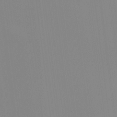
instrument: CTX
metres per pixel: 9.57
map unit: HNhu
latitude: 9.9339
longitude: 11.5021
